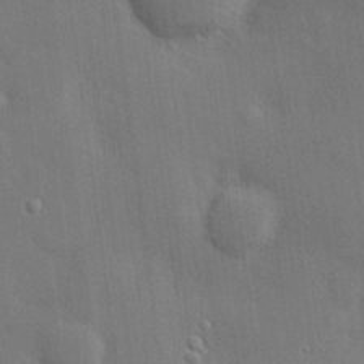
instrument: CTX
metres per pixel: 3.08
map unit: Hve
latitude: 19.5371
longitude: 151.0297
